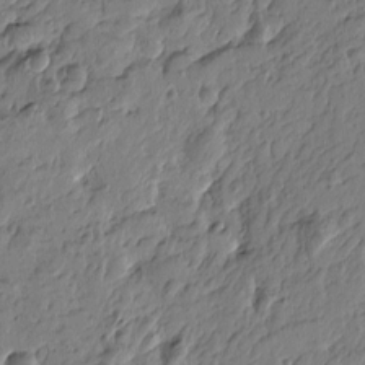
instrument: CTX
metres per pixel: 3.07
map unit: Htu
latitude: -4.8786
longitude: 179.5966
